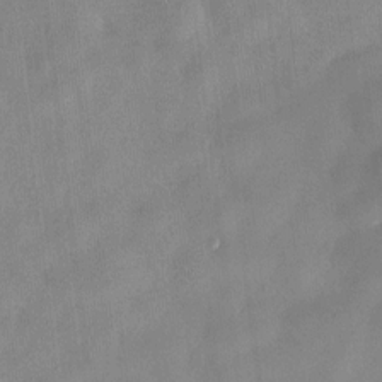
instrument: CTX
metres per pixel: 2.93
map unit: HNhu
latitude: 0.7057
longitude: -4.7435
